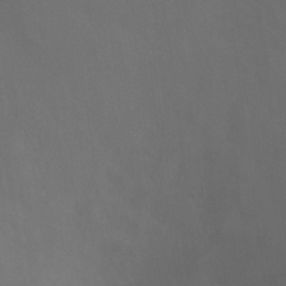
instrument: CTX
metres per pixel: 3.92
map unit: Ht
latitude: 2.0444
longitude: -25.1592
